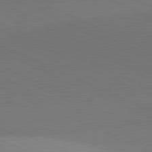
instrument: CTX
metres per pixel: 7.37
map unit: lApd
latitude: 81.6883
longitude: 144.8219
